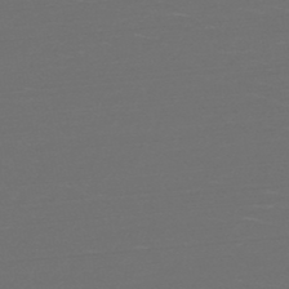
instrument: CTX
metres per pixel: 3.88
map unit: HNb
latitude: -47.9367
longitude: -44.4412
